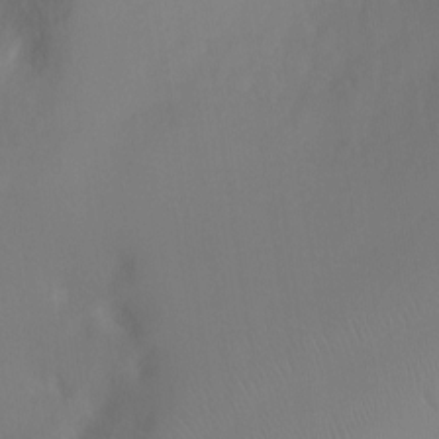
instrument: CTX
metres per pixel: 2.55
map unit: Ht
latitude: -7.4454
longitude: -23.9528
